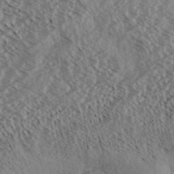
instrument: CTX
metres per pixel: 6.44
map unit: Aa
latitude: 33.1592
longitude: -139.7450
